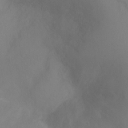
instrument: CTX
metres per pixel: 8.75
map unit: Ht
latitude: -4.6140
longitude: -27.9528
